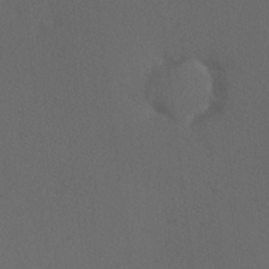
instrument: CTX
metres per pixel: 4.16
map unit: Hve
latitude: 12.7624
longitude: -90.1389
